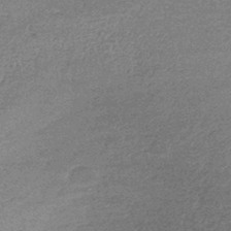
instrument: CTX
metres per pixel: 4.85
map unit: lHb
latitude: -44.0283
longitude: 66.6518
